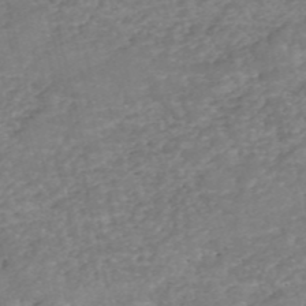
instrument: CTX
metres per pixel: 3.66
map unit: eHh
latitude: -55.0487
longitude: -90.4601
